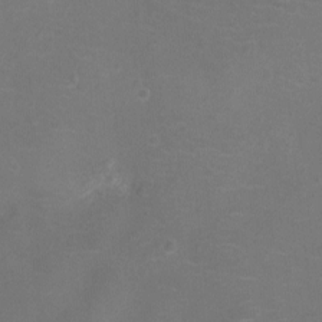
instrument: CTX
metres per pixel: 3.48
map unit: Ht
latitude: -5.3131
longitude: -19.0269
